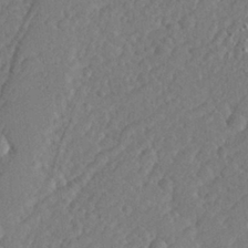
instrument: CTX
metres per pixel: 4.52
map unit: lHvf
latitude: 26.0444
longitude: 143.9745
